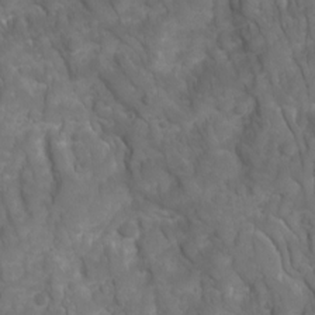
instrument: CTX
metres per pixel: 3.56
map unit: Ave
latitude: 16.4979
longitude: -132.4223
